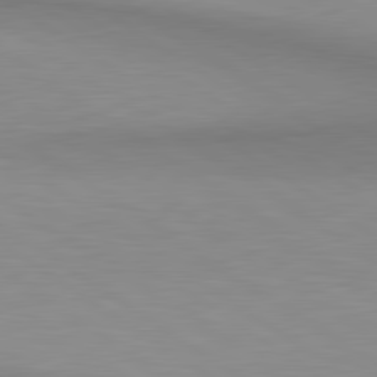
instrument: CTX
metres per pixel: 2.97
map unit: lApd
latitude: 80.6113
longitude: 161.2187
